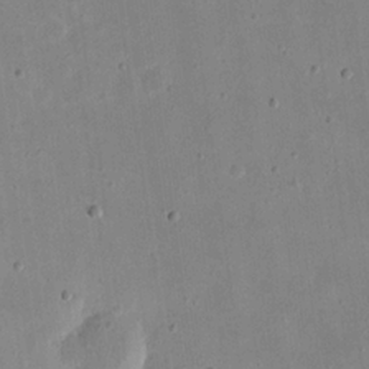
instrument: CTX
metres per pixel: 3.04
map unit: eHh
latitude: 20.9325
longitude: -70.4223
